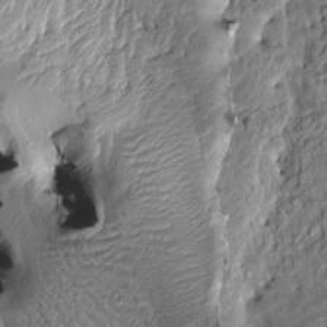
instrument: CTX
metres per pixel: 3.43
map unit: Htu
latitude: -5.9556
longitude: 157.6533
